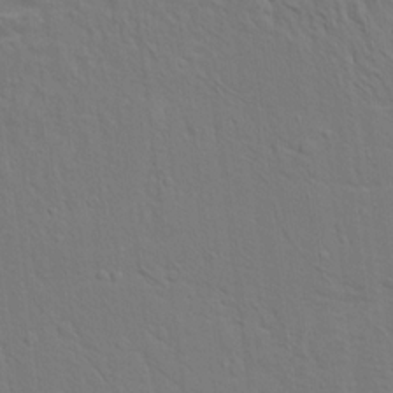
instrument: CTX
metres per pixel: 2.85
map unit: Aa
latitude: 14.6869
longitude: -147.4427
